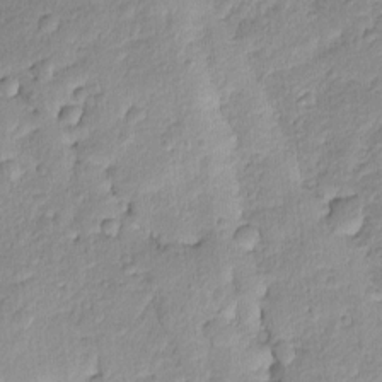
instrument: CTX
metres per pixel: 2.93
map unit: Ave
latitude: -8.7463
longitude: -119.4615
